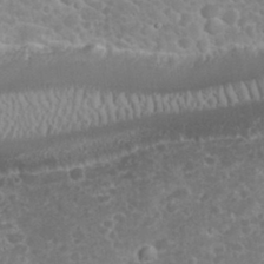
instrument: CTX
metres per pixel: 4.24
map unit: eHh
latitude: 32.3656
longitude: -61.0269
